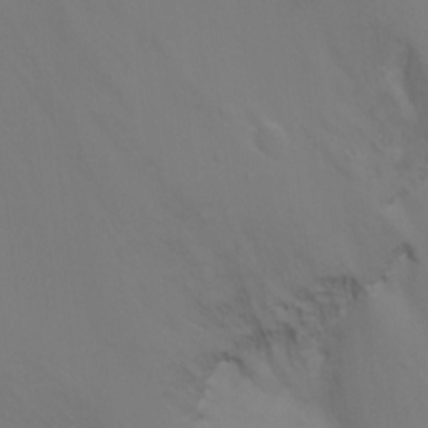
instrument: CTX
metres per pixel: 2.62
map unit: Nhu
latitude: -11.5588
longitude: -34.5734
